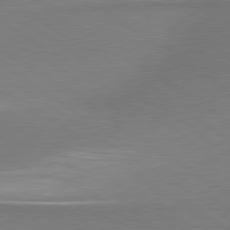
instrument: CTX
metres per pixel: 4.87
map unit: lApd
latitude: 79.8773
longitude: 178.8030
